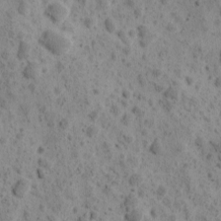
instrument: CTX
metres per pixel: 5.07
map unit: Ave
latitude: 11.1970
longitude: -105.6505
